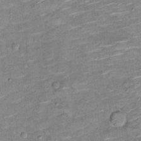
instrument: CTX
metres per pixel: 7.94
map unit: Hto
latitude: 11.3482
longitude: -36.7057
